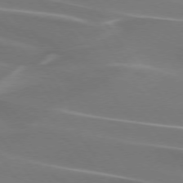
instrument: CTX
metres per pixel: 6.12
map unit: lApd
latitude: 74.5546
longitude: -62.3279
